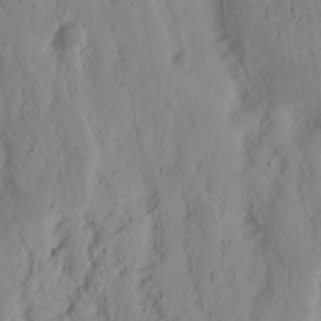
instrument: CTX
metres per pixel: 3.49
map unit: Nhu
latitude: 16.4979
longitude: -73.8773
